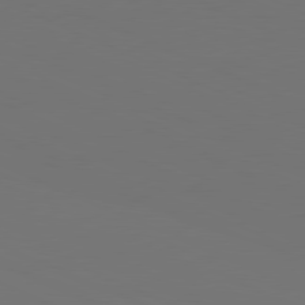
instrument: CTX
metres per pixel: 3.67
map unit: Hpe
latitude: -81.9178
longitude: 19.7100
